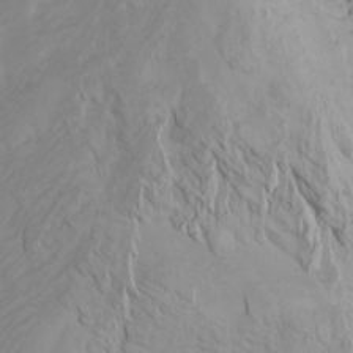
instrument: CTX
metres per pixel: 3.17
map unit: Htu
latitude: -7.4076
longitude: -65.8961
